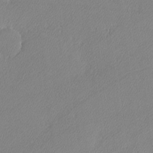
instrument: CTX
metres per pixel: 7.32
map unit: lHvf
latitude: -12.1795
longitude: -102.6679
